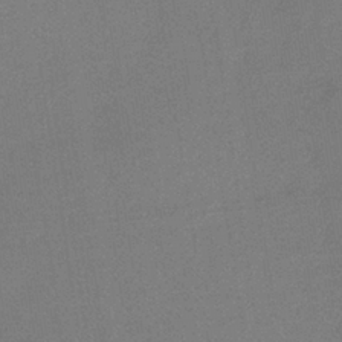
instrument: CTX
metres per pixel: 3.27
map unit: lHb
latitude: -35.3321
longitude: 68.2361
